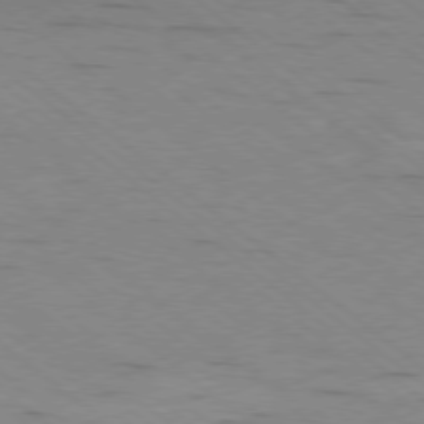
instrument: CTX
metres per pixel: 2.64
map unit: Ap
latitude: -78.9730
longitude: -100.5546
